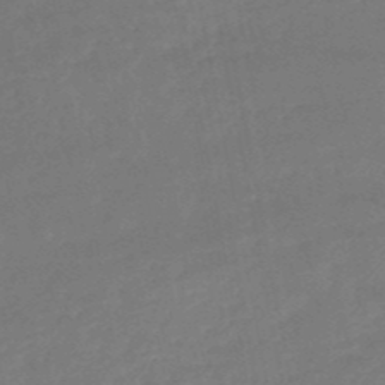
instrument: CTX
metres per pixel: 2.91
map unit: HNb
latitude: -51.0675
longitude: -39.2726
